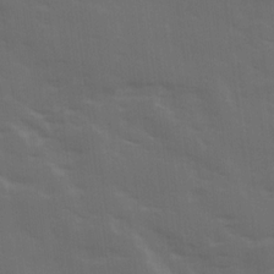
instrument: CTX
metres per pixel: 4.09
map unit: Ave
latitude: 18.9136
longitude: -130.5735
